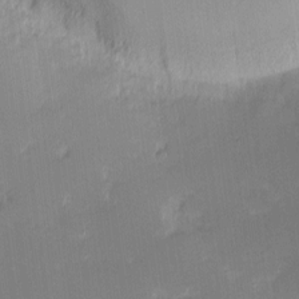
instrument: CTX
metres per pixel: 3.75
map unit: eHh
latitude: -1.5211
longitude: -83.8394
